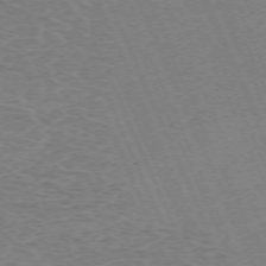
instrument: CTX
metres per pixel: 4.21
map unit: Hpe
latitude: -71.1620
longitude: 12.1228
